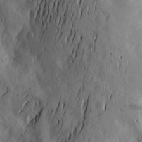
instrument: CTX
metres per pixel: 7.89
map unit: Htu
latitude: -2.8407
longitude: -176.8191
